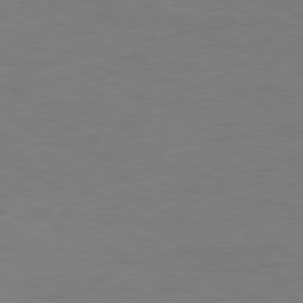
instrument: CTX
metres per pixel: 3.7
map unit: Ap
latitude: -80.8219
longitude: -61.0836
